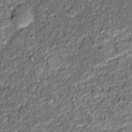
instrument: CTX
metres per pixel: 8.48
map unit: Hto
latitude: 11.9906
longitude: -38.1578
